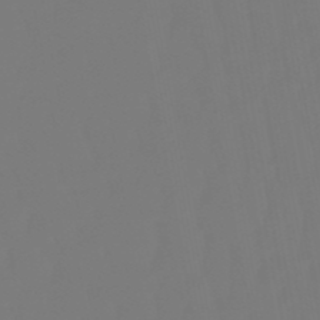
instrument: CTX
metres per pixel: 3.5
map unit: eHb
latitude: -50.8975
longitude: 74.8219
